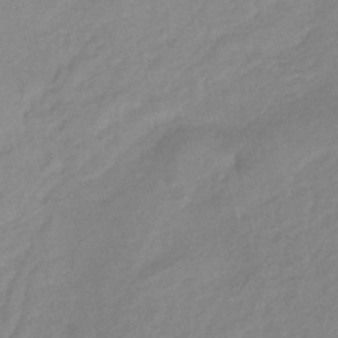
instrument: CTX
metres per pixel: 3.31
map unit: lHb
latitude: -41.2187
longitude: 76.0661
